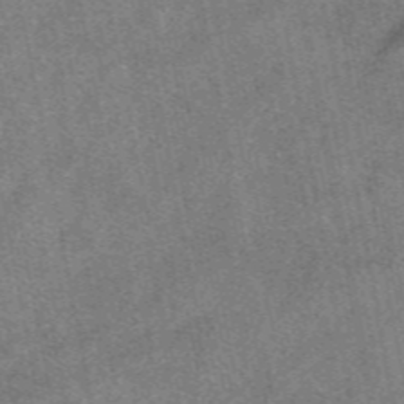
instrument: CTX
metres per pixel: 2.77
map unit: eAb
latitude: 47.8773
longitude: 121.5021
